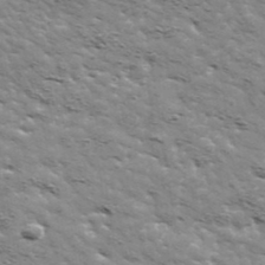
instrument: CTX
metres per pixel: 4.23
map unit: Ave
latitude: 41.9150
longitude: -109.0458
